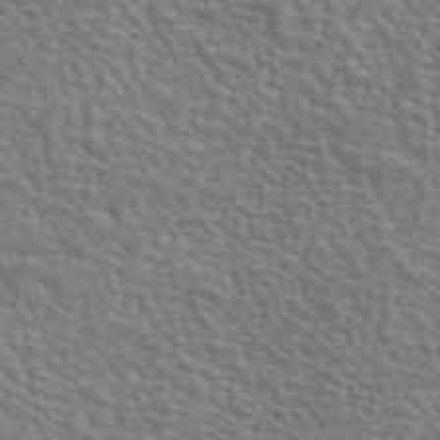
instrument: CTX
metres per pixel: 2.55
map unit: eAb
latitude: 44.2144
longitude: 111.8044
